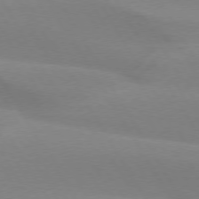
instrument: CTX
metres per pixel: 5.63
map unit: lApd
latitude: 74.7435
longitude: -65.8016
